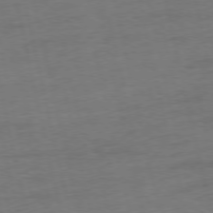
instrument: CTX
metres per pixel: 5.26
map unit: Ap
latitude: -75.2943
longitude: -74.1956
